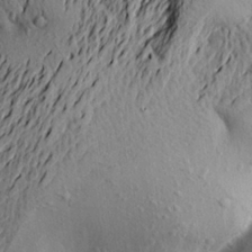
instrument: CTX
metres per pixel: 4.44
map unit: Aa
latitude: 20.7624
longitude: -149.8961
